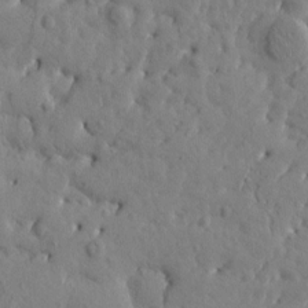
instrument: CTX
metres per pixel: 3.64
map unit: Htu
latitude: 1.3481
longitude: 178.9730
